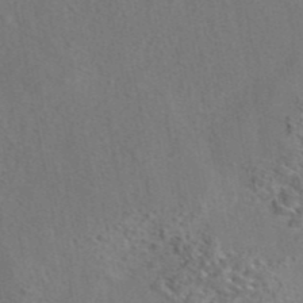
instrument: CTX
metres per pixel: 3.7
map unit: eAb
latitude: 42.5546
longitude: 104.9541
